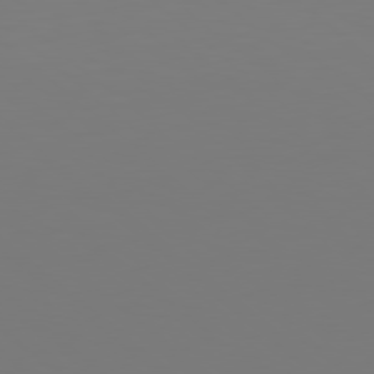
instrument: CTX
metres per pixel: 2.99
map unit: Hpe
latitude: 78.6869
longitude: -173.9906
